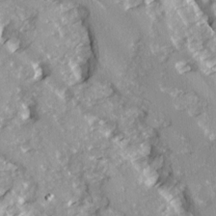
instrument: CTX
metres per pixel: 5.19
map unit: Ave
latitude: 14.6869
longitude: -131.1026
